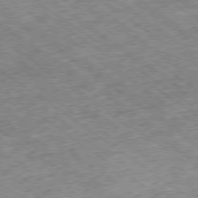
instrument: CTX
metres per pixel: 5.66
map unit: Ap
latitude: -79.1242
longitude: -51.9339
